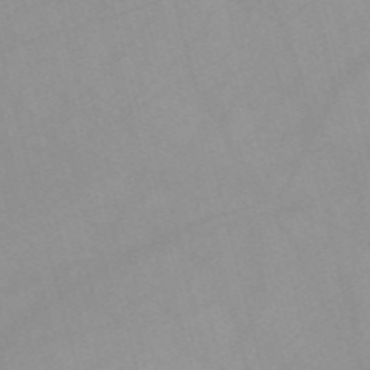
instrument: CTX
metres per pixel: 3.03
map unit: Nve
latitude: -57.4454
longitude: 59.5399
